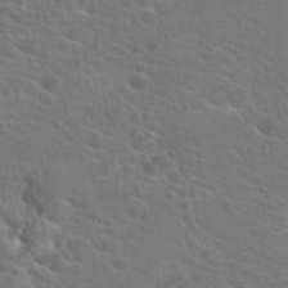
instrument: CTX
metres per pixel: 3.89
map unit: Hto
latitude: 23.2537
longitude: -39.7827
